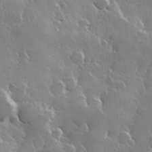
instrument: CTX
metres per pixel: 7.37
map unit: Hve
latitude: 23.2348
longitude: 147.5588
